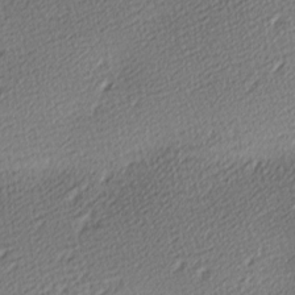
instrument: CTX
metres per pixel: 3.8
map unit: lAa
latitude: -10.3306
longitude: -126.0633
